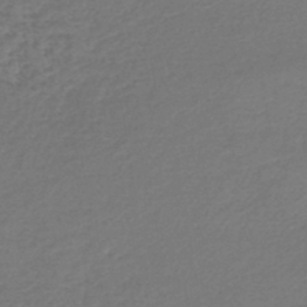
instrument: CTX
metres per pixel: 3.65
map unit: lHb
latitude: -44.5385
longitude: 59.2375
